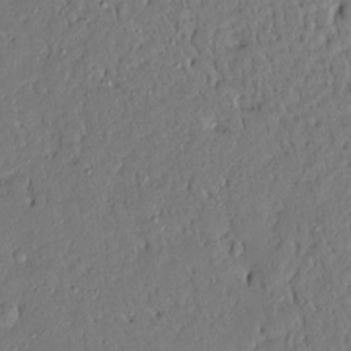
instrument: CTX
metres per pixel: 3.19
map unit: Aa
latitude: 14.4223
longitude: -140.1577
